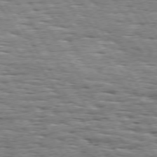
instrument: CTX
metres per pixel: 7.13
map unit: Hpe
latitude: 73.7828
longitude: -138.2522
